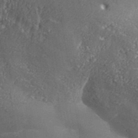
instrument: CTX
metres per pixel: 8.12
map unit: Aa
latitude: 33.6316
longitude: -134.8947
